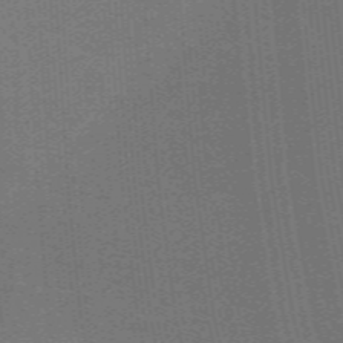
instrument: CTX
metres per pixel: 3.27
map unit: ANa
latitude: 51.9339
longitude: -70.6679
